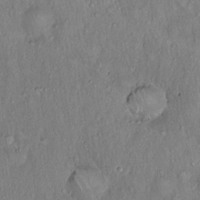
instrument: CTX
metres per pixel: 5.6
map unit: Hto
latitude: 16.2145
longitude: -58.9325
